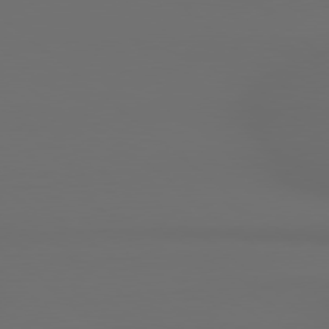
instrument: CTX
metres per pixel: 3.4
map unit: Hpe
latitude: 78.6680
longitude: -133.1970
